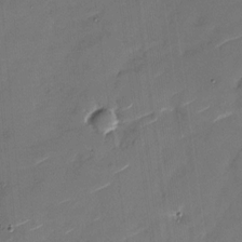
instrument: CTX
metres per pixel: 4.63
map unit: Nhu
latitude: -27.6532
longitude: -73.7261
